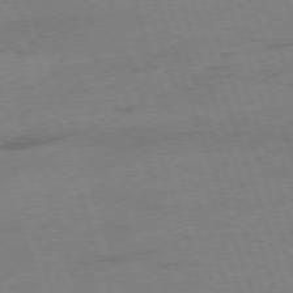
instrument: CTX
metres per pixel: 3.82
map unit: Ap
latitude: -76.1039
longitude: -72.7625
